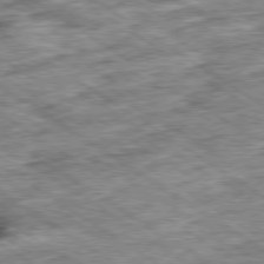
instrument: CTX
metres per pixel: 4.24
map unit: Ap
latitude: -79.8422
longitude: -75.3671
